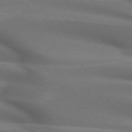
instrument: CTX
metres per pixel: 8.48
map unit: lApd
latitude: 71.8772
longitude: -51.6882
